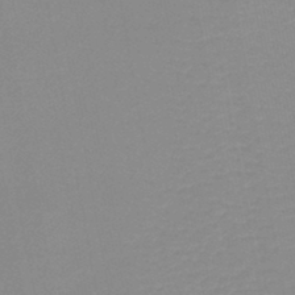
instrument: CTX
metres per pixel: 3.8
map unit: lHb
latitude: -44.8219
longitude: 77.5399
